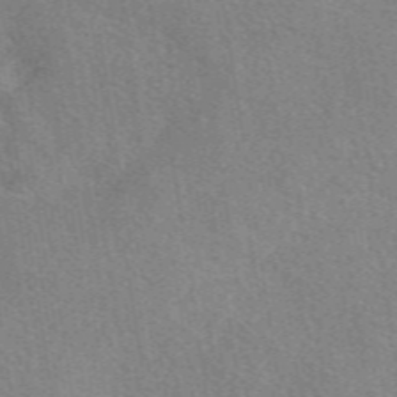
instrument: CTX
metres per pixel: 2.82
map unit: eAb
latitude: 49.5371
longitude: 115.1620
